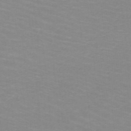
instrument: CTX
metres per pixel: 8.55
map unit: HNb
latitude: -48.2551
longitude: -45.9528
